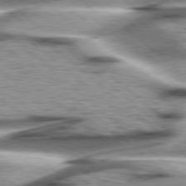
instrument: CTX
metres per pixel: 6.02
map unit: Hpe
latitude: 78.2712
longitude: -156.2333
